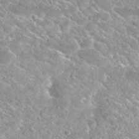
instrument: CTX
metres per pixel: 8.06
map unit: Nhu
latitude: 30.3657
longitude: -49.6505
